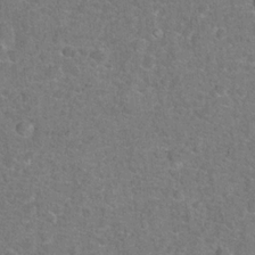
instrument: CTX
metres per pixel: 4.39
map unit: Hto
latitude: 17.1592
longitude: -42.7813
